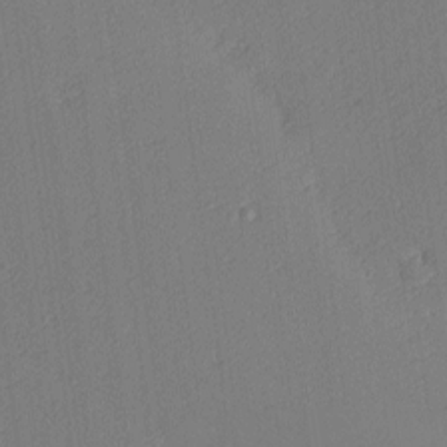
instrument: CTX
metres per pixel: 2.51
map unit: Nhu
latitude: 0.8191
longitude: -76.9702
